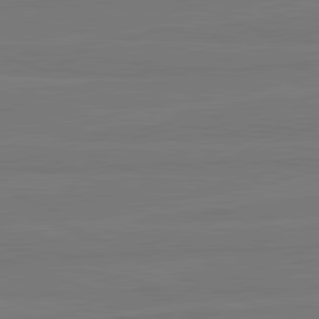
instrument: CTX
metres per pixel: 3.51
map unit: lApd
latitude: 81.9528
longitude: -179.1403
